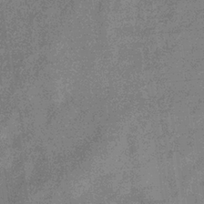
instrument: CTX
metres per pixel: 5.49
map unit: eHb
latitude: -32.5385
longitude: 75.2565
